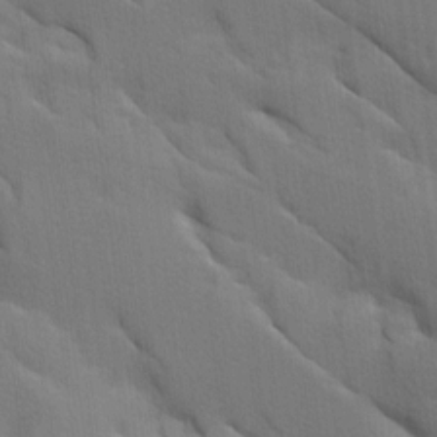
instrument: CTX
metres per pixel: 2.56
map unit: Ave
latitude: 9.7450
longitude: -102.6490
